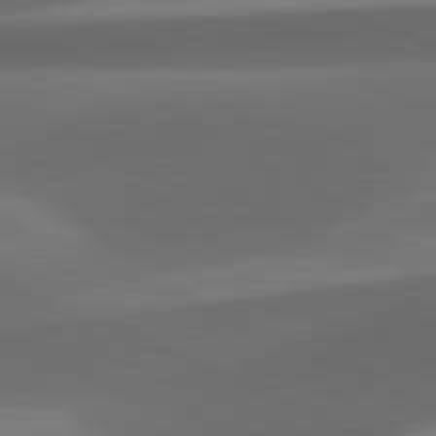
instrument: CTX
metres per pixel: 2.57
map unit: lApd
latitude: 81.5749
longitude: 133.0676
